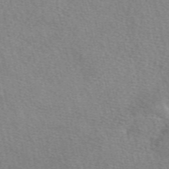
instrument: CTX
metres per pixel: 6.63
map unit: eAb
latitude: 50.2522
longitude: 111.9745
